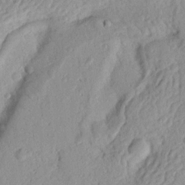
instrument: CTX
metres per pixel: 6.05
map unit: Nhu
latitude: 19.7449
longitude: -77.1781
